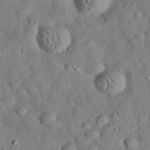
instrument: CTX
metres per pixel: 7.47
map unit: eHh
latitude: 33.1781
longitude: -75.2726
